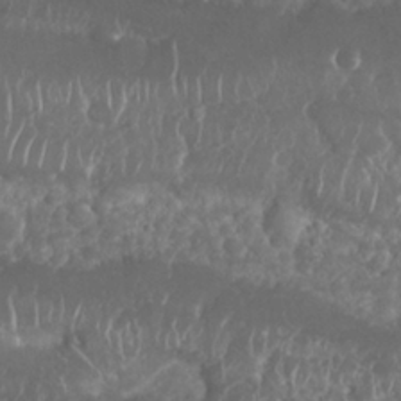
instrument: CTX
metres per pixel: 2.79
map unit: Nhu
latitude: 25.7827
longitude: -60.7624
